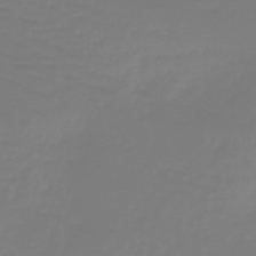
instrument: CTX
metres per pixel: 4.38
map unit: eHb
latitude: -45.9367
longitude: 84.6707
